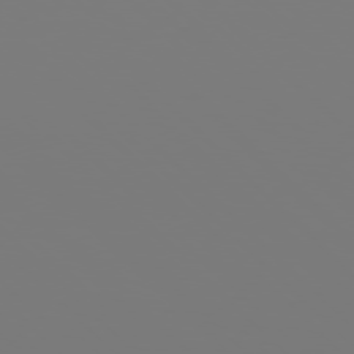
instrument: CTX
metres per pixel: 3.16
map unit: Hpe
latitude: 77.3103
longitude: -136.7813
